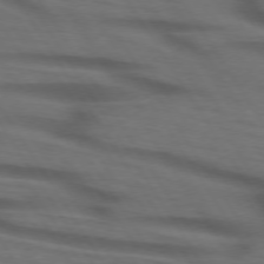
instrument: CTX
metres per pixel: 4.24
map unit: lApd
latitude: 73.8206
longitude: -74.1956
